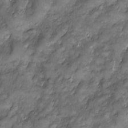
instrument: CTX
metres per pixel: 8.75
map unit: Htu
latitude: -6.4062
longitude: 159.4643
